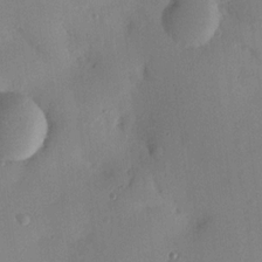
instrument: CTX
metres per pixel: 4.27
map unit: Nhu
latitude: 16.3089
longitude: -78.7813
